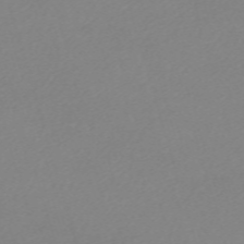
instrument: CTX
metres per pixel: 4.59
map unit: eHh
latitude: -61.5399
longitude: 52.8030
